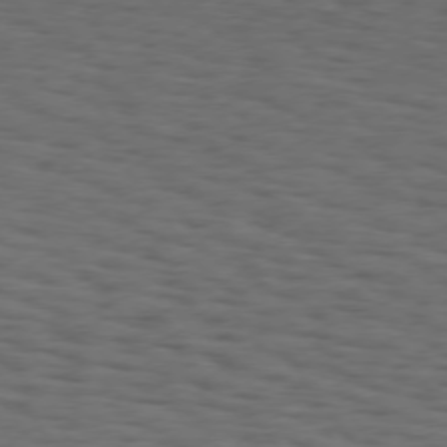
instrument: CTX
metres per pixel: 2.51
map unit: Hpe
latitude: 74.6868
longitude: -133.0647
